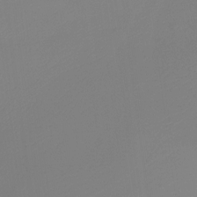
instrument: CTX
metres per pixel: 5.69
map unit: Htu
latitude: -13.6722
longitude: -49.6883
